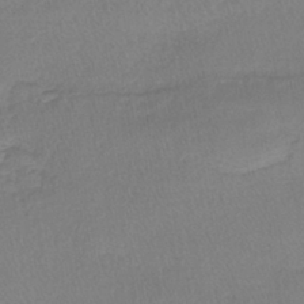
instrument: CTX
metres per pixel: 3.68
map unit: lHb
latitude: -42.0661
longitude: 58.9730
